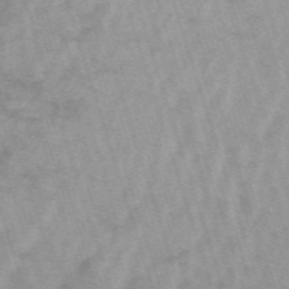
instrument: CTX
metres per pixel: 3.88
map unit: HNb
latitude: -53.9178
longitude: -42.7813
